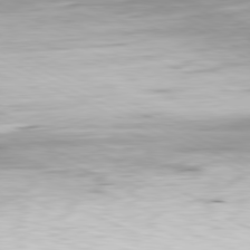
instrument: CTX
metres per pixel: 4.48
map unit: Ap
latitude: -81.3699
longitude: -81.8772
